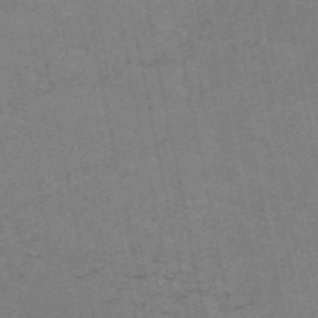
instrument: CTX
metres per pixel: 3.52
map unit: HNb
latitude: -54.3495
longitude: -45.2348
